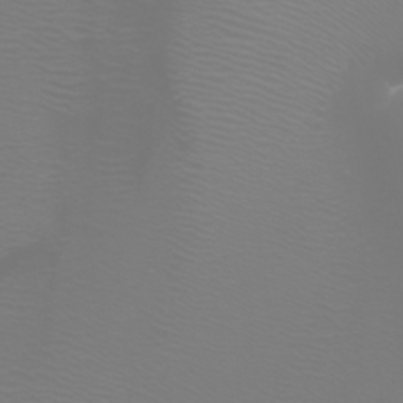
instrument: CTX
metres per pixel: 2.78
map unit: Htu
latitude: -4.7085
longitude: -88.6113
